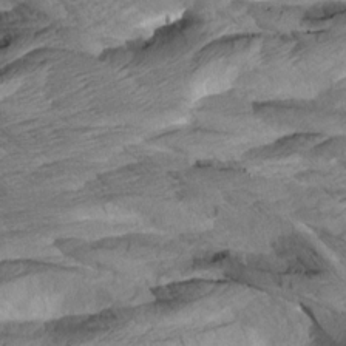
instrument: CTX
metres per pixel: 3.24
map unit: Aa
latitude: 8.2145
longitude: -133.7639
